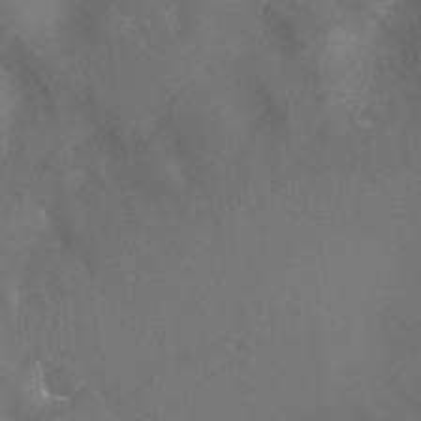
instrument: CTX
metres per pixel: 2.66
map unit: Ht
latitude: -7.2754
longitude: -27.6127
